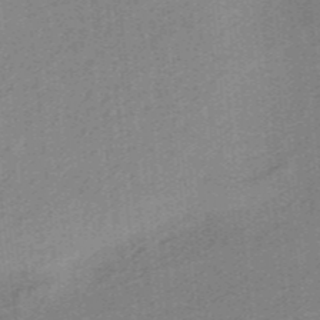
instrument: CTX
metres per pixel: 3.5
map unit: HNb
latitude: -38.7274
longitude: 54.1228
